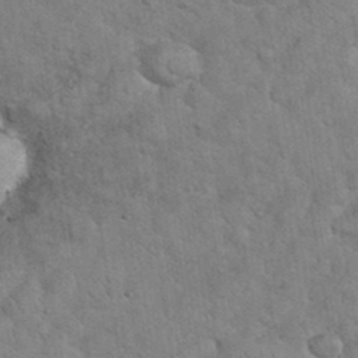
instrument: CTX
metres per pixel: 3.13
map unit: eHh
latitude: 36.2712
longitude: -64.6490
